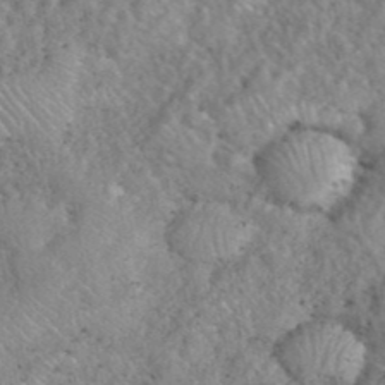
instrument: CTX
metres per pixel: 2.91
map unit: eHh
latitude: 40.4978
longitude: -57.2914
